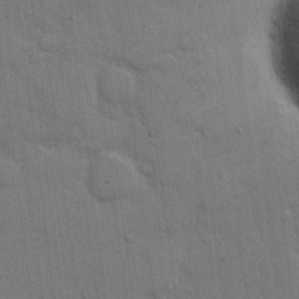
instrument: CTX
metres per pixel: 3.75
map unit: eHh
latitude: 11.7072
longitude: -67.1214
